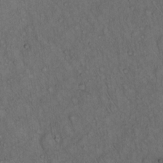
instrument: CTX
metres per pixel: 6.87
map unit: Hto
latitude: 15.7828
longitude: -56.9513
